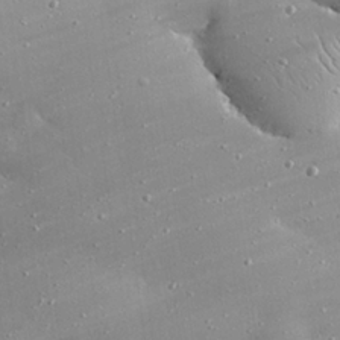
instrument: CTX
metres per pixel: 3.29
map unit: eHh
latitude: 25.2914
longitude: -88.8002
